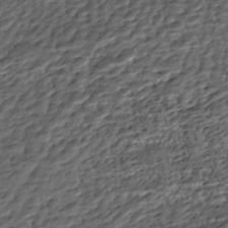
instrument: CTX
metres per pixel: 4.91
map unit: HNhu
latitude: -45.9556
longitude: 106.0472
